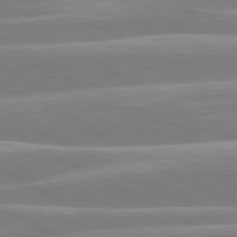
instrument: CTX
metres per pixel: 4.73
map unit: lApd
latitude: 80.5357
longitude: -134.6868
